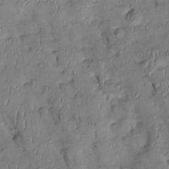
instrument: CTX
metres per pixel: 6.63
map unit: Htu
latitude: 0.9324
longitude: 148.8597
